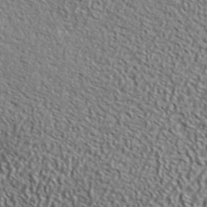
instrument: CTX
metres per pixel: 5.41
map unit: ANa
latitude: 41.7260
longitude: -86.7813
